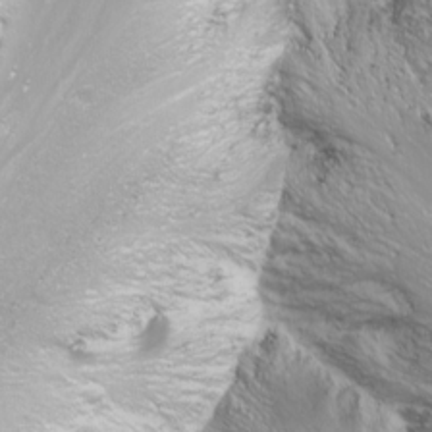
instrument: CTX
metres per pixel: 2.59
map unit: Nhu
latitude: -11.7856
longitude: -62.8947
